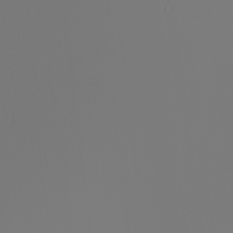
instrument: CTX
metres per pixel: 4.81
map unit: Nhu
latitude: -6.5762
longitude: -95.4616
